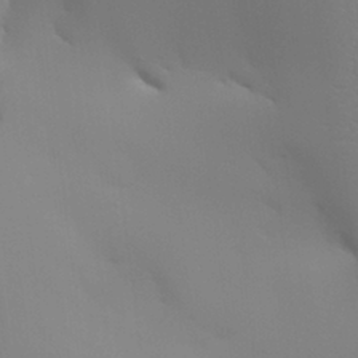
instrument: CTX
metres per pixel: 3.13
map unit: Aa
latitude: 27.3860
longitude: -131.5372
